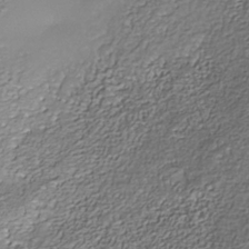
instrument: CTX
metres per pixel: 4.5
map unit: Nhe
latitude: -37.8800
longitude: -87.9528
